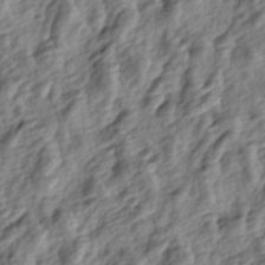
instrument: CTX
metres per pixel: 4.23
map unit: lAa
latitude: -4.7652
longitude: -123.1403
